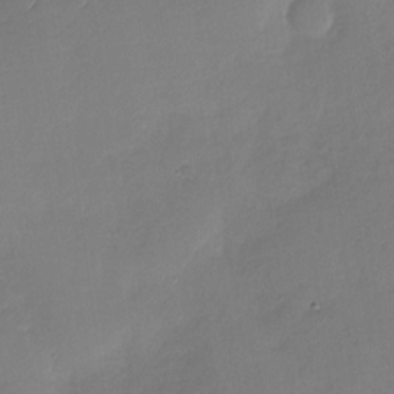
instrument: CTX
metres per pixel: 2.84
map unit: Nhu
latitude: -29.2565
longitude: -60.0822
